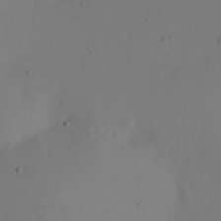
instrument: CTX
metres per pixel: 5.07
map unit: Hve
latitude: 13.5749
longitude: -91.0270
